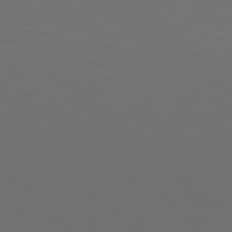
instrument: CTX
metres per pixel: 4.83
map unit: Hpe
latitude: 78.5546
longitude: -175.7639
